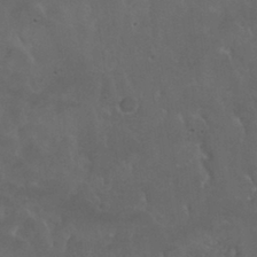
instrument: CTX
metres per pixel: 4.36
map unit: Nhu
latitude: 30.1011
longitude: -51.1592
